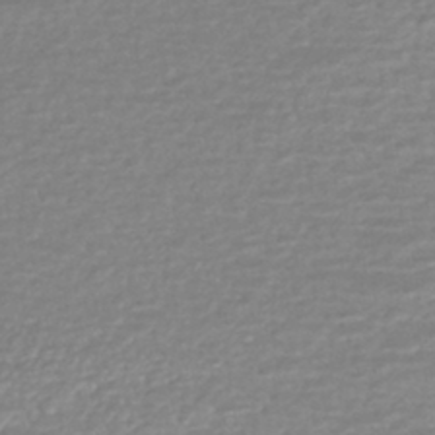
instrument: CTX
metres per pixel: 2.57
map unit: HNhu
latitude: -45.4265
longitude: 107.3699
